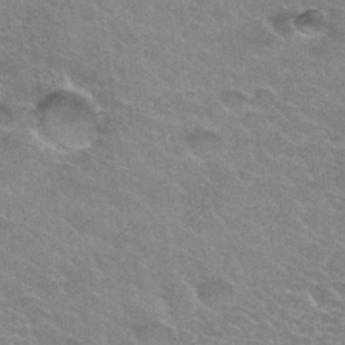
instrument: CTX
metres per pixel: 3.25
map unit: Hto
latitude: 33.9717
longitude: -46.9325
